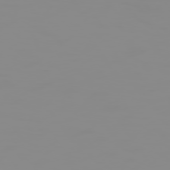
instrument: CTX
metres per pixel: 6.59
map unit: Hpe
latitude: 74.8380
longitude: -128.3467
